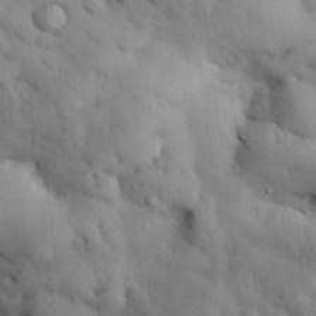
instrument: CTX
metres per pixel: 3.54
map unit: Nhu
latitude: 27.5371
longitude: -71.4804
